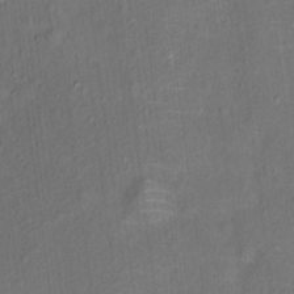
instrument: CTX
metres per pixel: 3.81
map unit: Ht
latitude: 14.0444
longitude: -40.1766
